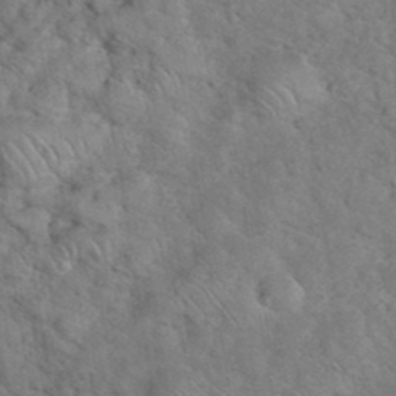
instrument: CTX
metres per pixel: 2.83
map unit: eHh
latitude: 36.9514
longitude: -65.4426
